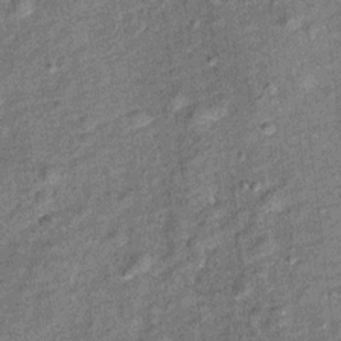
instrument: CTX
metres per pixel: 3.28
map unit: Ht
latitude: 11.0836
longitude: -38.7813
